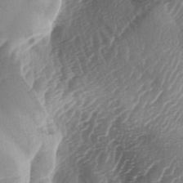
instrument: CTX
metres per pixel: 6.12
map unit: lAa
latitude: -4.2361
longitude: -126.8380
